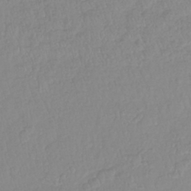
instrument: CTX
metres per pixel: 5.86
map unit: lHb
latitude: -41.2943
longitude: 71.3510
